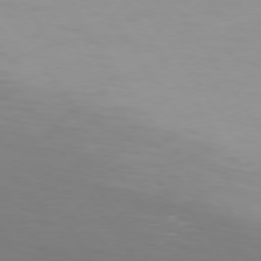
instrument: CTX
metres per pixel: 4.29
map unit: Hpe
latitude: 74.0444
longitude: -124.0255
